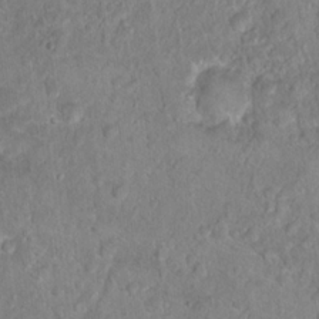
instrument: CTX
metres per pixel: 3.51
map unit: Hto
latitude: 16.9325
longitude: -40.1199
